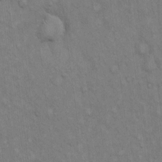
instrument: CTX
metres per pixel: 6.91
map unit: Hto
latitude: 13.6505
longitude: -60.7813
